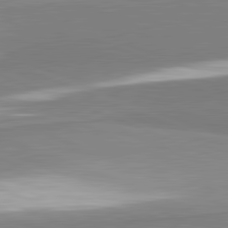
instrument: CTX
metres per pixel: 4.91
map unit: lApd
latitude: 81.9717
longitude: 160.1606
